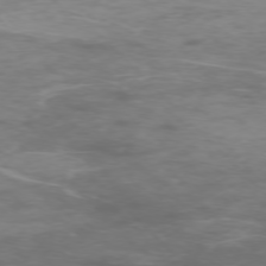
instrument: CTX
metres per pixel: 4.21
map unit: Ap
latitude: -75.7289
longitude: -68.6302
